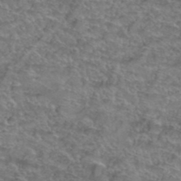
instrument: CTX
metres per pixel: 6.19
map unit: Hto
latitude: 39.3671
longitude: -43.2537
